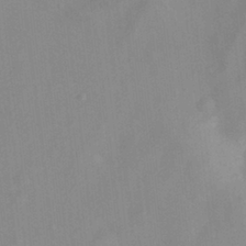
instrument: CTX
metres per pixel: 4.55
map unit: Ht
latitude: -14.2362
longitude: -54.1956
